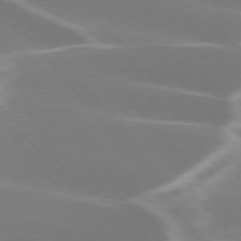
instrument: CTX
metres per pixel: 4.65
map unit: lApd
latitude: 75.3104
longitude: -63.2348
